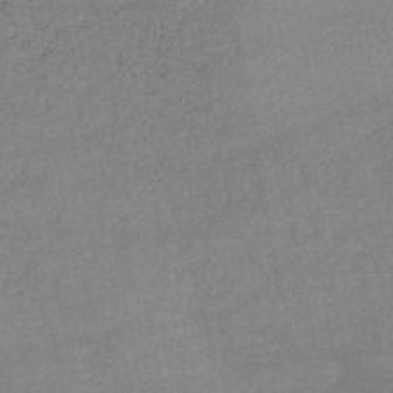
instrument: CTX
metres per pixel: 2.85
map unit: lHb
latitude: -46.2550
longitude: 62.2928
